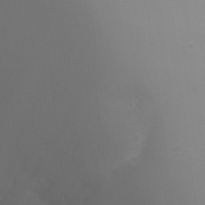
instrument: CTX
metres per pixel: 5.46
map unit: Ht
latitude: -3.3698
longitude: -25.9528
